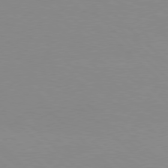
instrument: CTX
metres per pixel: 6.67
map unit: Hpe
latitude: 77.4993
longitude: -161.1403
